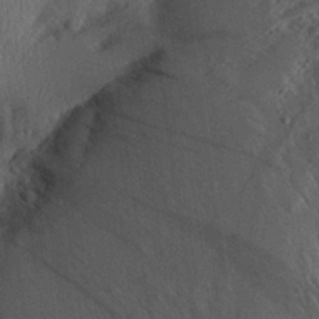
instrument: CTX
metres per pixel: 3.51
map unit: Aa
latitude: 28.6490
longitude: -136.1200
